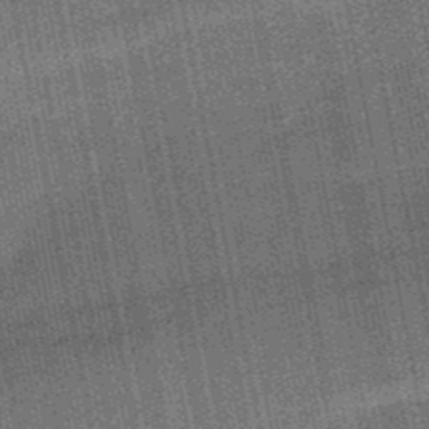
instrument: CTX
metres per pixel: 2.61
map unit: HNb
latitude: -50.6140
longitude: -42.1389
